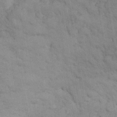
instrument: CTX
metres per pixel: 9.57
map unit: eHh
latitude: 32.0255
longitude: -67.4426
